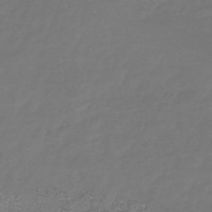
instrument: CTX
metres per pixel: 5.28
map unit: eHb
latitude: -43.8044
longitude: 86.9353
